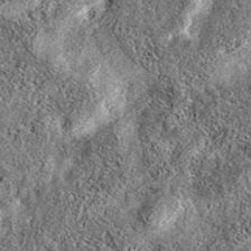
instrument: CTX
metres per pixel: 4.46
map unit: eAb
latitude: 36.8002
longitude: 106.4629
